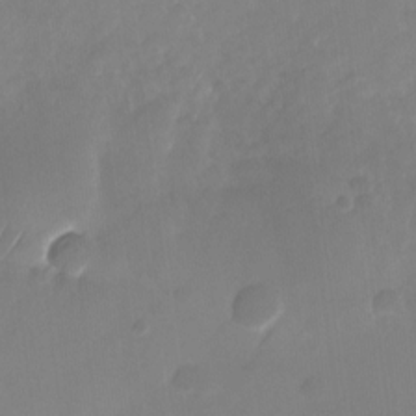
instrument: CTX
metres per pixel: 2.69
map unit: Nhu
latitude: -26.8219
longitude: -71.7449
